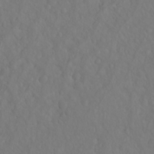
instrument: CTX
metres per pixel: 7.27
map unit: Hto
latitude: -8.3684
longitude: -46.3468
